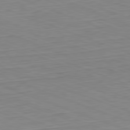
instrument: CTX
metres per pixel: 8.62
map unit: Hpe
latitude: -82.3495
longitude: 13.0864
